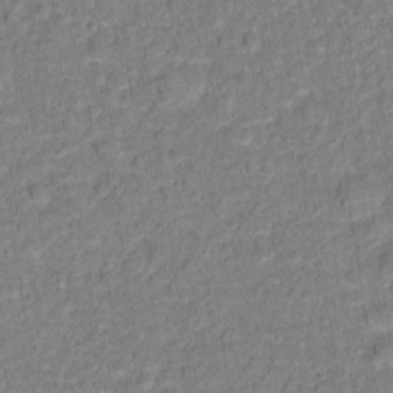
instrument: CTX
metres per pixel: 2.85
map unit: Hto
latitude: 13.6316
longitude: -38.2900
